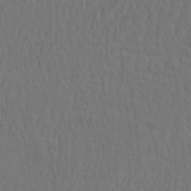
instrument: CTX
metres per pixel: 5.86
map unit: eHh
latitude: -2.4440
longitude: 15.2943
